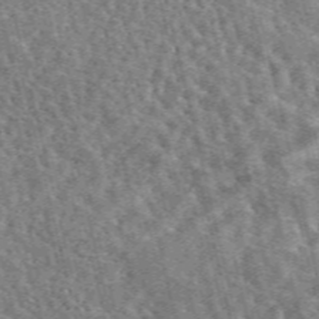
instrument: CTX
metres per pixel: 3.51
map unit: eAb
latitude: 44.8380
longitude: 111.7855
